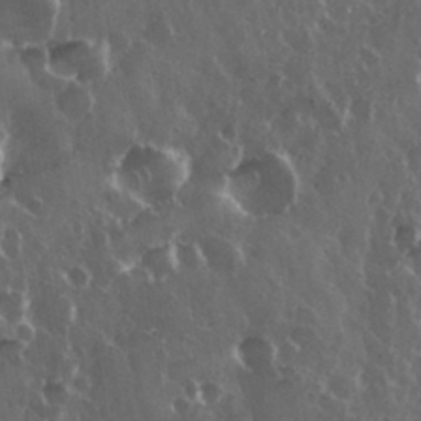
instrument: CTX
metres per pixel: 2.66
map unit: eHh
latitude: 33.8772
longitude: -58.1956
